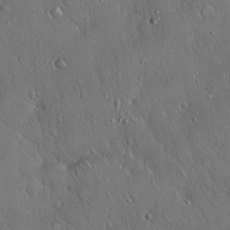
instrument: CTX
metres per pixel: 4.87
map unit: Hto
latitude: 17.8017
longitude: -58.4790
